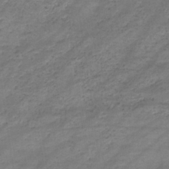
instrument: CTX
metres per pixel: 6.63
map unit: lHb
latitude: -33.4077
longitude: 68.8408
